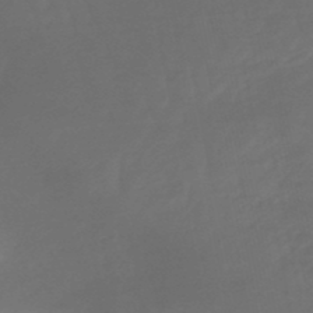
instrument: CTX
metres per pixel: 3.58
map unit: lHb
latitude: -47.9745
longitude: 82.1228
